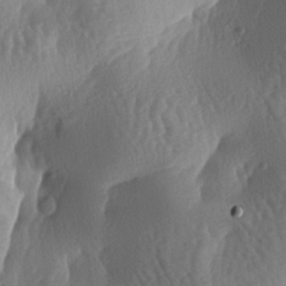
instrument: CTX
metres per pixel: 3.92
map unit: lAa
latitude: -6.9919
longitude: -128.2711
